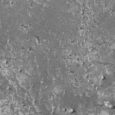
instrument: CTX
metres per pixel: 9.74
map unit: HNhu
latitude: 3.0458
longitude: 6.1228
